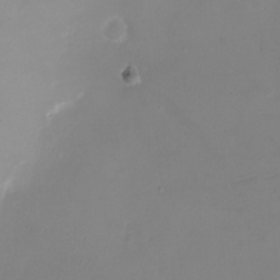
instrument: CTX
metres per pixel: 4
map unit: eHh
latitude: -5.1809
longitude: -78.7247
